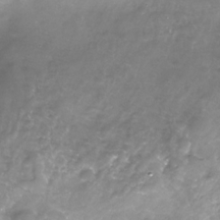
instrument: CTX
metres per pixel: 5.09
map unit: Nhe
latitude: -32.3873
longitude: -93.2348
